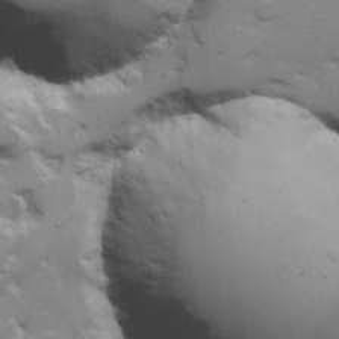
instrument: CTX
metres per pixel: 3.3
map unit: Hve
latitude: 23.5749
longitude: 144.8786
